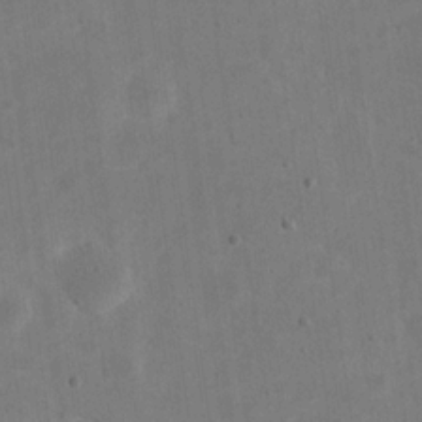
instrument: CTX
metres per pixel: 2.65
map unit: eHh
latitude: 21.2348
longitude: -69.8583
